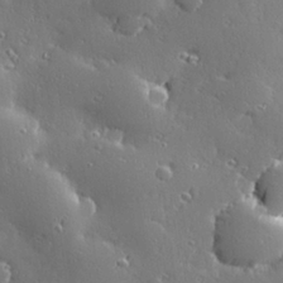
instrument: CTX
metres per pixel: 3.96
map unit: Hve
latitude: 28.1955
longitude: -92.7435
